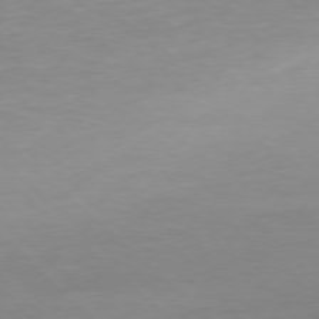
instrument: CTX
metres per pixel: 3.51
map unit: Ap
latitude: -77.8422
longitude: -81.3859
